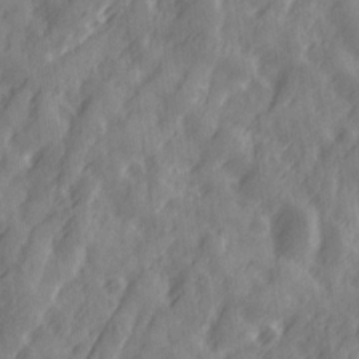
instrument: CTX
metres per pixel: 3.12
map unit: Ave
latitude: 19.4615
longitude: -131.9717
